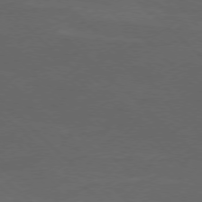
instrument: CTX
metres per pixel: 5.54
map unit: Ap
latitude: -77.8800
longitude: -68.7813
